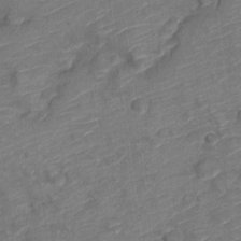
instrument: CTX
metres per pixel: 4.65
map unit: Nve
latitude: -19.6722
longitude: 107.6722
